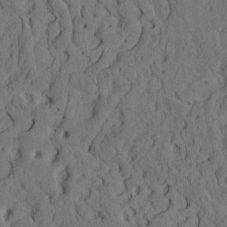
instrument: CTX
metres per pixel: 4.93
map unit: eHh
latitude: -1.7289
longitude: 17.3699
